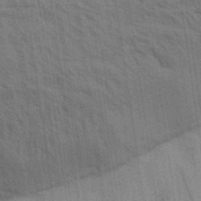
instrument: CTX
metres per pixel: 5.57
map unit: Aa
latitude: 32.2334
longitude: -139.7450
